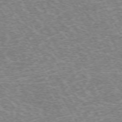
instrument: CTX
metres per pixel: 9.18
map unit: Hpe
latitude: -72.0472
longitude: 12.7841
